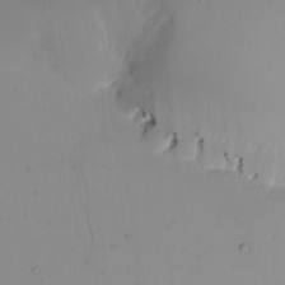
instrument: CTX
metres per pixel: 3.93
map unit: eHh
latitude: -5.4076
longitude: -83.9150
